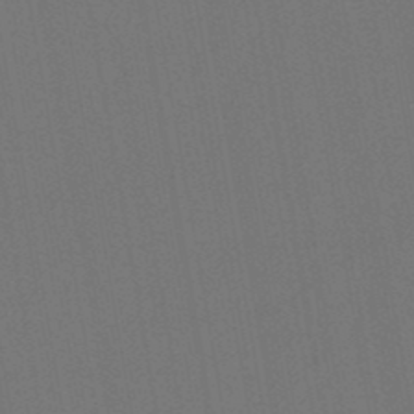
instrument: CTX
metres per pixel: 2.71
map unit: lHb
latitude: -47.1998
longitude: 73.1431
